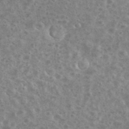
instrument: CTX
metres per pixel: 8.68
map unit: eHh
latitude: 34.9891
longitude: -60.4412
